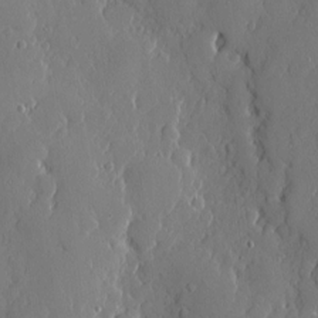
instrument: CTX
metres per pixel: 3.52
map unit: eHh
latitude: 4.9892
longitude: -75.1970
